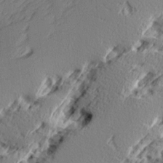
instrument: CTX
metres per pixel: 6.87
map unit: Ave
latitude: 16.6302
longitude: -138.2145
